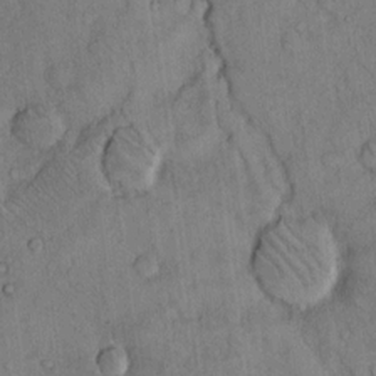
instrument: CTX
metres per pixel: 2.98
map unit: Hto
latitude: 12.8380
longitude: -58.4979
